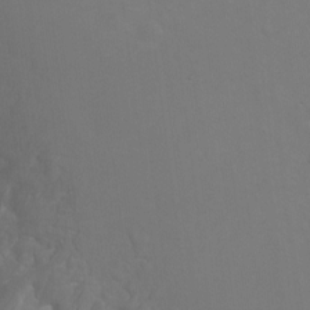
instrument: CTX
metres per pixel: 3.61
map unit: Nhu
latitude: -7.8611
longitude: -43.9150
